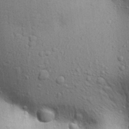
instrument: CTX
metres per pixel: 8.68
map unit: Aa
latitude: 29.3293
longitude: -147.5749
